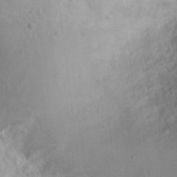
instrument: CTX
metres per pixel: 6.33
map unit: Nhu
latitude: 10.5357
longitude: -25.3670
